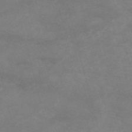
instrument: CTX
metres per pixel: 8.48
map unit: HNb
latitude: -55.8234
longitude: -40.2333
